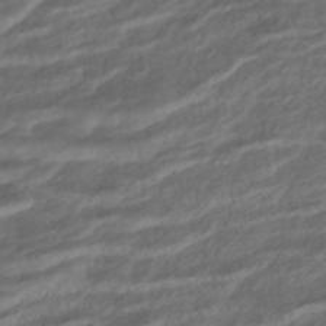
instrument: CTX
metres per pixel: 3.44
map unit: ANa
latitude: -44.9542
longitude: 105.3698
